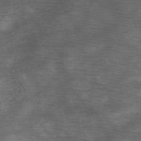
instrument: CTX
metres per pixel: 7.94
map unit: HNb
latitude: -48.1417
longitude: -40.7057
